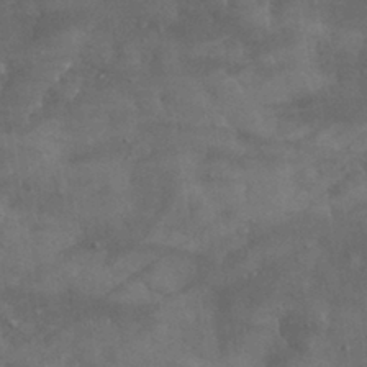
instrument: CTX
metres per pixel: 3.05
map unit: eHh
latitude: 31.4805
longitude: -70.4601
